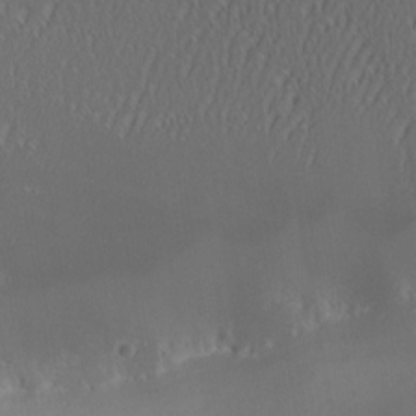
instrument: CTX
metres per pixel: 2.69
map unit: Nhu
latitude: -5.1053
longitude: -87.6505
